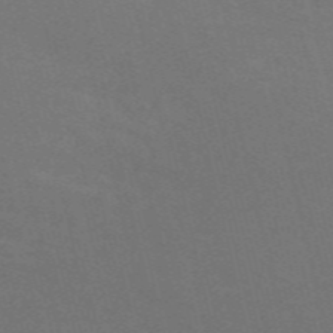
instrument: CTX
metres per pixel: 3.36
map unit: Nve
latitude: -59.3698
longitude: 63.1809
